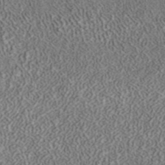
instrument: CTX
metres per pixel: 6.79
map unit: ANa
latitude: 40.4978
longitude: 17.5399
